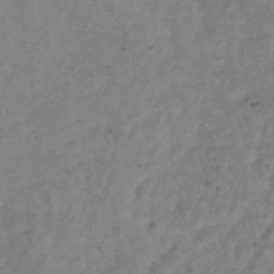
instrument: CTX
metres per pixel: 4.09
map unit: Hve
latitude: -33.0676
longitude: 89.8044
